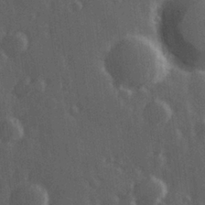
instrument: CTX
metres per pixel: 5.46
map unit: Hve
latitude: 27.1214
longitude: 146.8219
